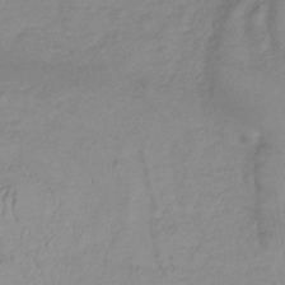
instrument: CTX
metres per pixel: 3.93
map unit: lHb
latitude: -34.2928
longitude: 71.6344
